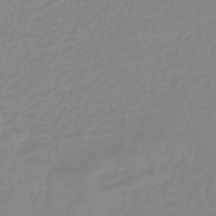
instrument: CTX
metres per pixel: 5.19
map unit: eHb
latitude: -44.9920
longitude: 81.1620
